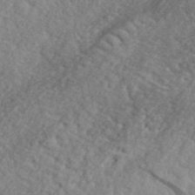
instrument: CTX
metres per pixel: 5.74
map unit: eHh
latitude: 36.4790
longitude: -78.7813
